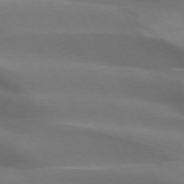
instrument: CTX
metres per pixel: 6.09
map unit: lApd
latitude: 72.9136
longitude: -49.7072
